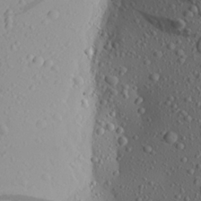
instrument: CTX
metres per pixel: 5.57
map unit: Aa
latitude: 23.4993
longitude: -144.2900
